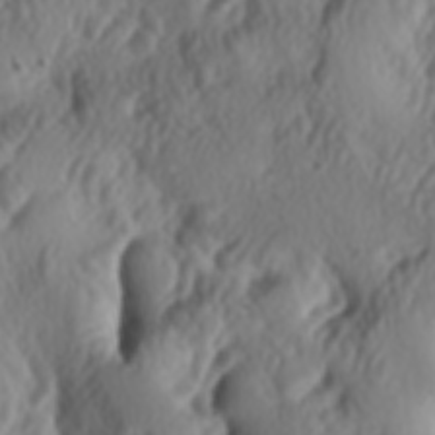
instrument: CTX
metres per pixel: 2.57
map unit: lAa
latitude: -5.8422
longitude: -124.2523
